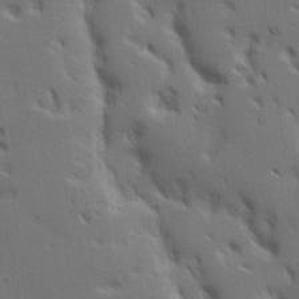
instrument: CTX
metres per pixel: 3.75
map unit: lHvf
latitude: 23.1781
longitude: 140.9731
